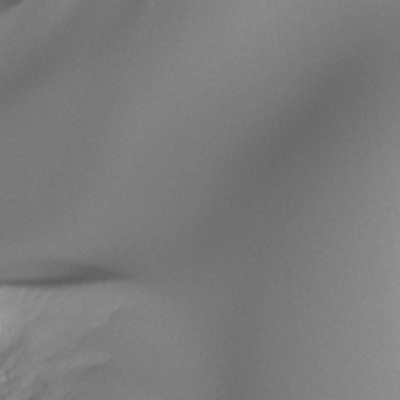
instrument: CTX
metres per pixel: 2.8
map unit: Ht
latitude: -16.8030
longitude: -46.0444
